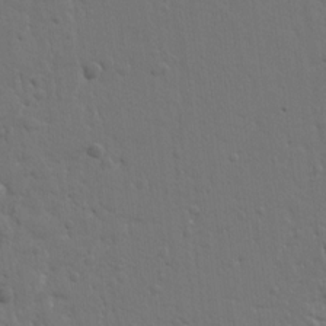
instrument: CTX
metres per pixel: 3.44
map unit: Ht
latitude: 9.7450
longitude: -77.4615
